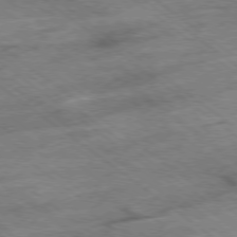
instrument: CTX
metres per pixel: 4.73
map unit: Hpe
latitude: -78.5384
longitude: -22.7246
